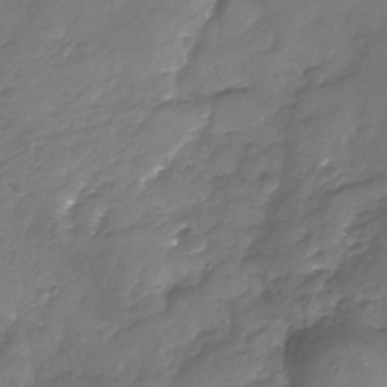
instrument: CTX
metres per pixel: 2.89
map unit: Nhu
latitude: -23.3321
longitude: -57.0836
